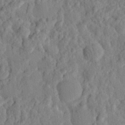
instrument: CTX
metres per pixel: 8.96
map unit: eHh
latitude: 27.4049
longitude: -76.9324
